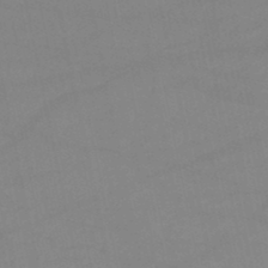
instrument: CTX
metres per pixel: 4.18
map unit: lHb
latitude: -46.3495
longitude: 61.3132
